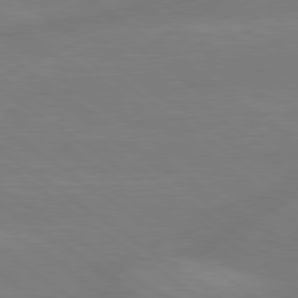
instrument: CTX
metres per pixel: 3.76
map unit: lApd
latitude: 79.1026
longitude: -149.4615
